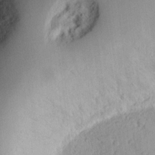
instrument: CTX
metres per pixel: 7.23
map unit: Ht
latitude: 8.3845
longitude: -75.2726
